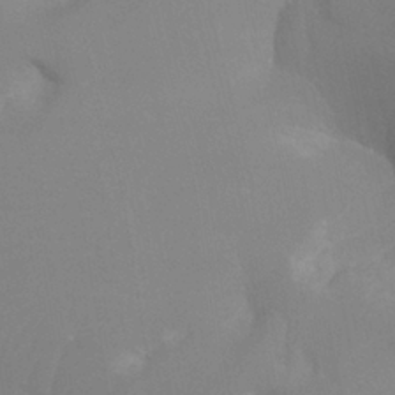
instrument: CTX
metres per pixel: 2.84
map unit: Ht
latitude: -3.4265
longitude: -27.0270
